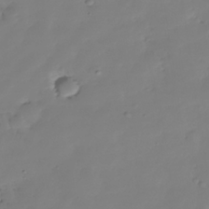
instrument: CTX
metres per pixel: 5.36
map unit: Nhe
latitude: -35.5777
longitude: -144.2711
